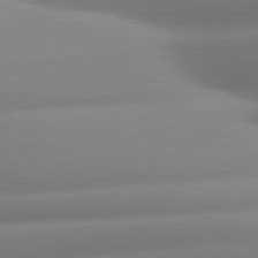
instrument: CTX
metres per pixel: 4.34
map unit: lApd
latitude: 80.8380
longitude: -159.9906
